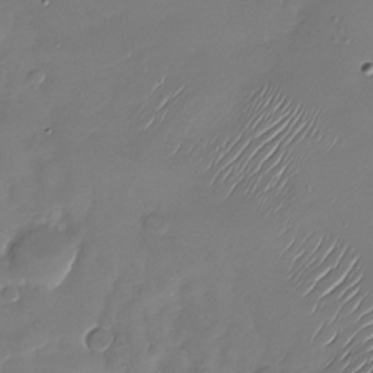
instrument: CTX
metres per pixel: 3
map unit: Nhu
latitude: -26.9541
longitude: -62.0255
